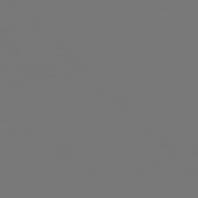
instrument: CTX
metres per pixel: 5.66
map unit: Hpe
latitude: 76.7246
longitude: -137.0837
